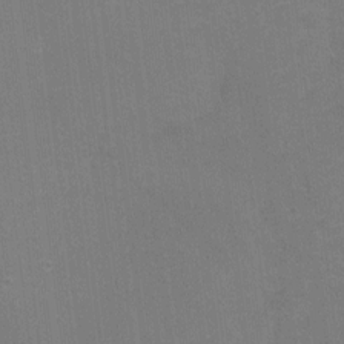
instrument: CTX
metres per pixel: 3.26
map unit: Ht
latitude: -0.8219
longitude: -33.3482
